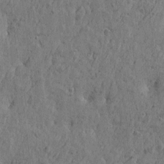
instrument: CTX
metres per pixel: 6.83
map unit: Htu
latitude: -5.5210
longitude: 179.8800
